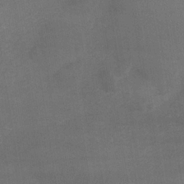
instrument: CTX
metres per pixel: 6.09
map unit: lHb
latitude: -34.5196
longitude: 64.9353
